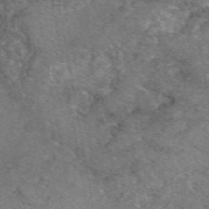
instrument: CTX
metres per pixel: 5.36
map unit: eAb
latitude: 50.0633
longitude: 110.4818
